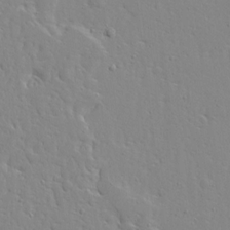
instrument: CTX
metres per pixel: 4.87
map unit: Ave
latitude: 13.2159
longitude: -137.4427
